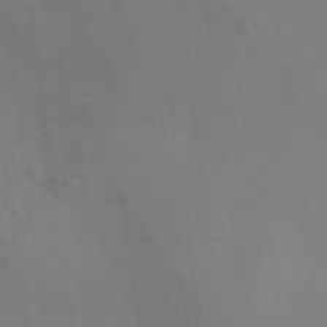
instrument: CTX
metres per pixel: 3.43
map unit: Ht
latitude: -3.9745
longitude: -17.2726
